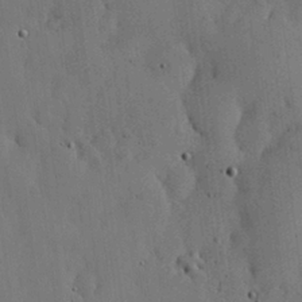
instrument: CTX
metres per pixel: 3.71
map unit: lHvf
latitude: 19.0269
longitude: -114.4601
